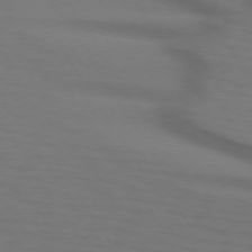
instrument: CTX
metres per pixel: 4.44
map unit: lApd
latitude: 73.2348
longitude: -75.5749
